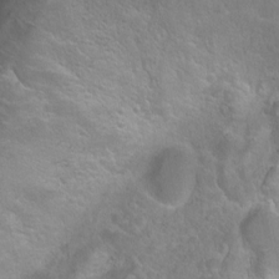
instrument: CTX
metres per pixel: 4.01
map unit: Ht
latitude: -0.3873
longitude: -45.3670
